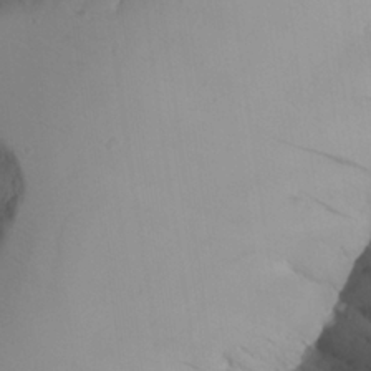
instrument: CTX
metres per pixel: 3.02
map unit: Aa
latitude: 24.6112
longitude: -131.9906
